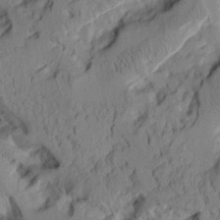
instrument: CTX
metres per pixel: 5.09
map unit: Aa
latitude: 8.2334
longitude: -127.8583
